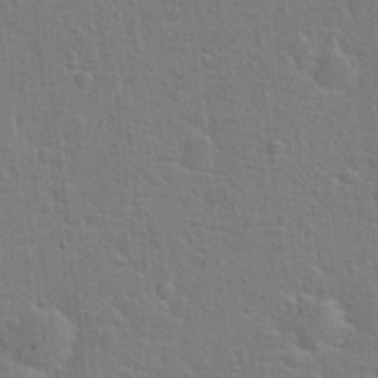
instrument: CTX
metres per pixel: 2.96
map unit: Hto
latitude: 22.4412
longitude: -47.2537
